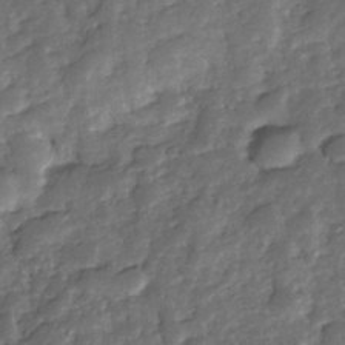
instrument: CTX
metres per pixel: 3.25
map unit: Nhe
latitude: -34.1228
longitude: -143.5182
